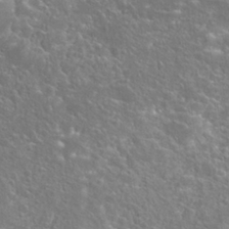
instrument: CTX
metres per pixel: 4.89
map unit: Hto
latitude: 25.8394
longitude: -45.1781
